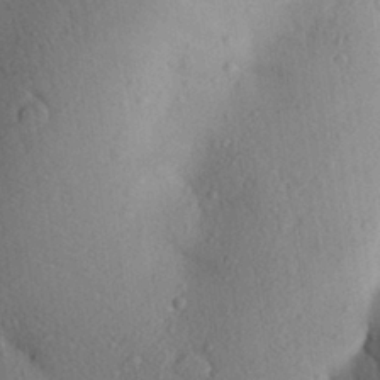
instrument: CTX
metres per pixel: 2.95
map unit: Aa
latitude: 28.6301
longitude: -148.2900
